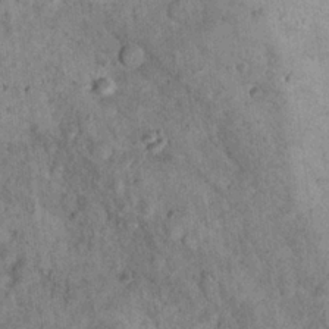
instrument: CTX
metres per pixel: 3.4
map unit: Nhu
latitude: 22.6301
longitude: -68.8380
